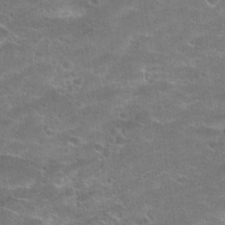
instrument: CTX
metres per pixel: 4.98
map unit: Hto
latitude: 23.4426
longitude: -44.1955
